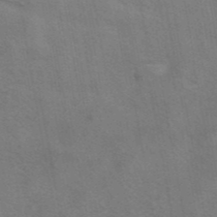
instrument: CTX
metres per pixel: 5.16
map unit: eAb
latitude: 42.4601
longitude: 107.7667
